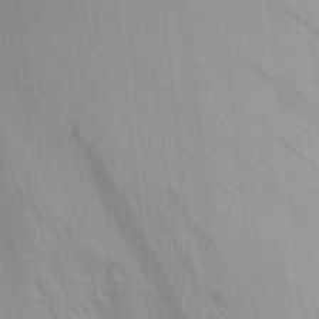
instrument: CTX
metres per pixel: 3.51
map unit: Ave
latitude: 23.5371
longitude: -133.4238
